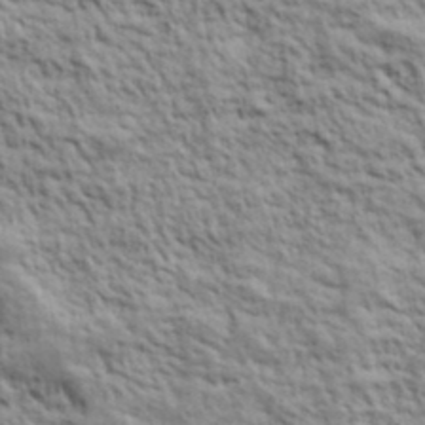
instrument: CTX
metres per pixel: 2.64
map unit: lHvf
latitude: 39.1025
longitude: -89.6127
